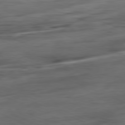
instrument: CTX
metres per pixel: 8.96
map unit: Ap
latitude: -81.5399
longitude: -81.2915
